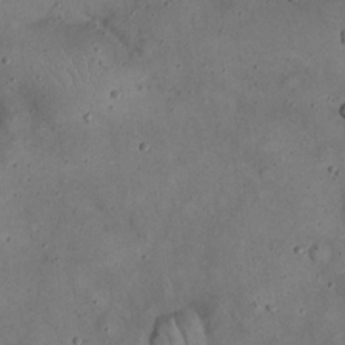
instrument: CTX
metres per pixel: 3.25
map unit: eHh
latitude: 20.5735
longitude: -59.8772
